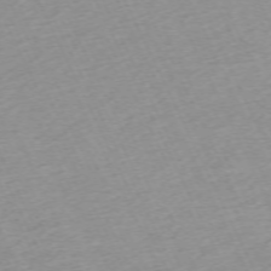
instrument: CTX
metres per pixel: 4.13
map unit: Hpe
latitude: -70.3684
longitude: 14.9731
